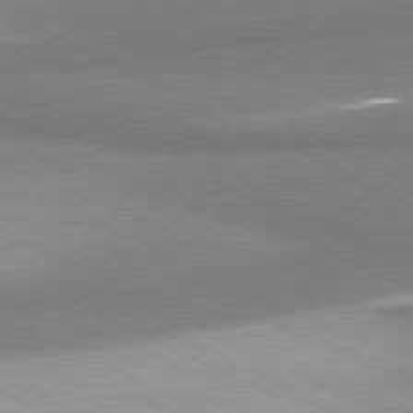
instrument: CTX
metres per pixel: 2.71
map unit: lApd
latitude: 81.4804
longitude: 167.6344
